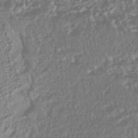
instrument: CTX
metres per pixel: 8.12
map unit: HNhu
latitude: -44.1795
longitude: 104.2550
